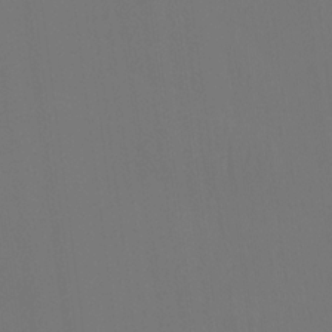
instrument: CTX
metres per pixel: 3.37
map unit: Htu
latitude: -13.7667
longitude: -47.9150
